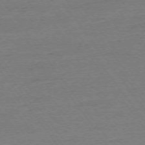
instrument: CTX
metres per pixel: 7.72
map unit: Ap
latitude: -74.8219
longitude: -82.8380
